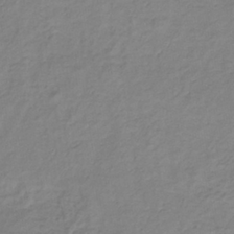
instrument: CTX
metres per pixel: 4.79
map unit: lHb
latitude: -36.0283
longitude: 72.5762
